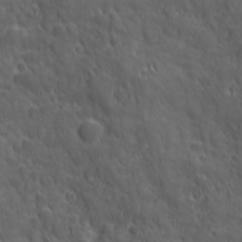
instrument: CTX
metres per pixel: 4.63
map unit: Ave
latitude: 19.1970
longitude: -132.8758
